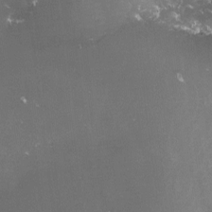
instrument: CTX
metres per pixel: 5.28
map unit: lHvf
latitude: -15.0676
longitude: -101.8772
